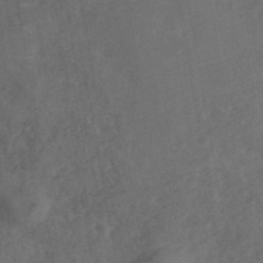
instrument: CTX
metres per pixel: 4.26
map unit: ANa
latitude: 41.3670
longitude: 53.0486
